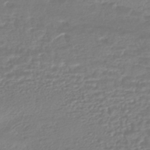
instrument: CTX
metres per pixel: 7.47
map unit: HNhu
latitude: -45.6722
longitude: 99.1053
